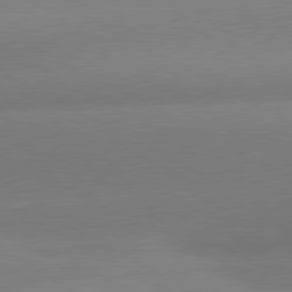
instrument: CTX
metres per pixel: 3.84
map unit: lApd
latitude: 80.5924
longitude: -150.7435
